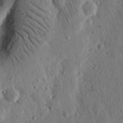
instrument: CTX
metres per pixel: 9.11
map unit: Nhu
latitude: 15.4049
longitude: -77.4993
